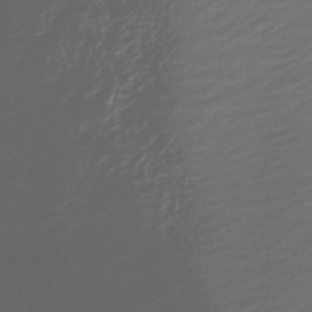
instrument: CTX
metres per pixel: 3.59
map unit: HNhu
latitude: -42.3684
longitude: 107.3699
